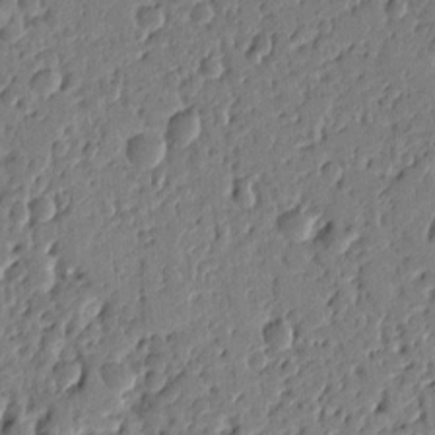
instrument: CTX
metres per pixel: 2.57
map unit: Ht
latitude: 10.4979
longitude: -77.9339
